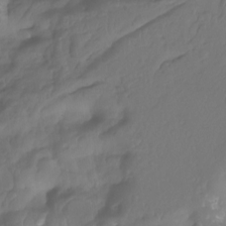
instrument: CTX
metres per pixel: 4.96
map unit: Nhu
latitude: -13.0675
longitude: -62.8002
